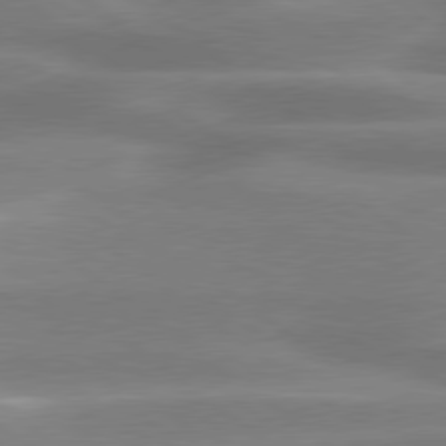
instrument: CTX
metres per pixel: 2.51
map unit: lApd
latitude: 79.6127
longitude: -118.4223
